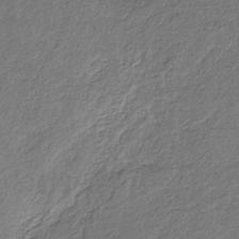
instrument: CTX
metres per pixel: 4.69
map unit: eHb
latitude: -30.5385
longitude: 68.7463
